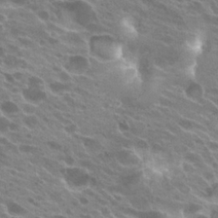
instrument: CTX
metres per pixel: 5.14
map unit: Hto
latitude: 23.9528
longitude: -38.4034
